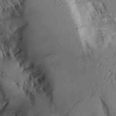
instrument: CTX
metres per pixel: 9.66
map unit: Aa
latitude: 10.2523
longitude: -126.2712
